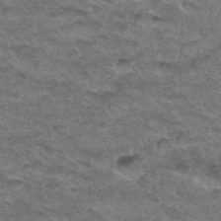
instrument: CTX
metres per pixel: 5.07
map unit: Hto
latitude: 33.0081
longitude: -48.4412
